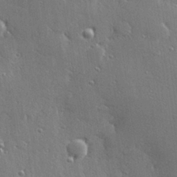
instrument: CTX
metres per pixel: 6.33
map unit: Hve
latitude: 28.6490
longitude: -92.1577
